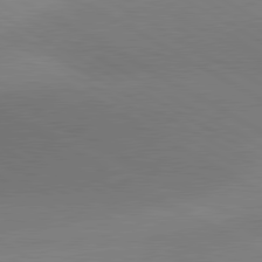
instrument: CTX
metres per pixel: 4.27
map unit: lApd
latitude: 80.7813
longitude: 130.5951
